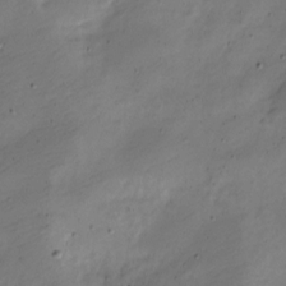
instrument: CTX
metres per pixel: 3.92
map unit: Nve
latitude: -24.8597
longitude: 106.4062
